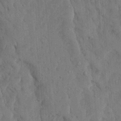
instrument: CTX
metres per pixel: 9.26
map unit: Ave
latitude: 23.5749
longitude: -134.0822
